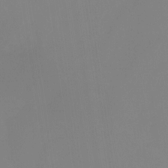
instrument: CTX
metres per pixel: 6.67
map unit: HNhu
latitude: -27.1620
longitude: 73.1998
